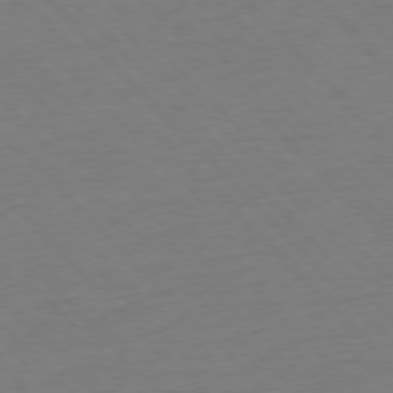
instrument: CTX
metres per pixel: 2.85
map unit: Ap
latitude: -76.9731
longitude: -85.9528
